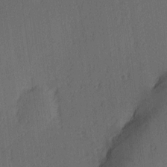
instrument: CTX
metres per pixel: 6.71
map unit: Ave
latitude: 13.7639
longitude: -106.6679
